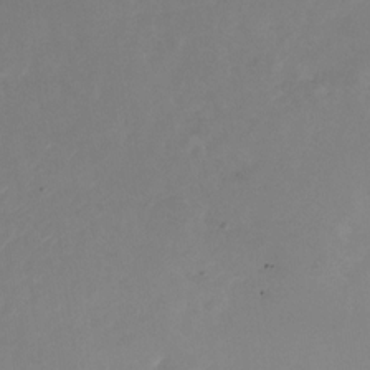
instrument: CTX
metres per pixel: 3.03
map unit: Nhu
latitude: -26.1794
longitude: -73.0081
